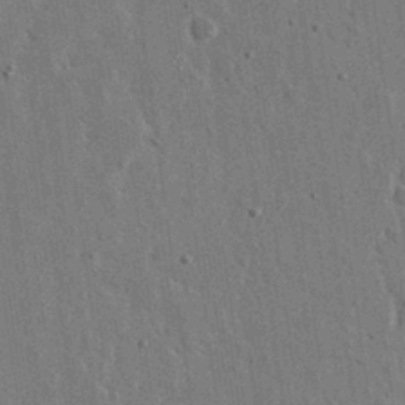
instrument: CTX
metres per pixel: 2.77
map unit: eHh
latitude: 15.7639
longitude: -68.7813
